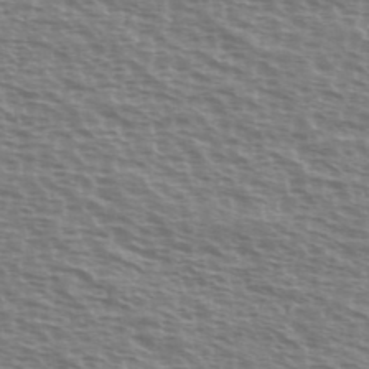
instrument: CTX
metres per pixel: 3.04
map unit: Ave
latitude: 38.1956
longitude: -113.1592
